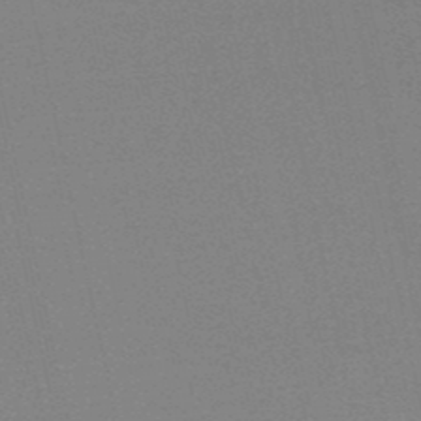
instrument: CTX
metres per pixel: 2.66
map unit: HNb
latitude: -50.2173
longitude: -52.1011
